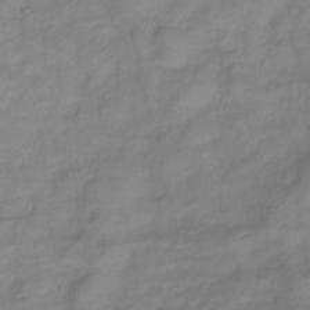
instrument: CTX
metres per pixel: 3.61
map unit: lHb
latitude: -35.2376
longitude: 72.2550
